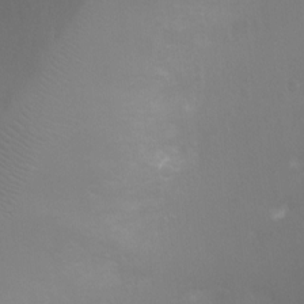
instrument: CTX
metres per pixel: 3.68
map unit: Ht
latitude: -4.0472
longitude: -18.9513
